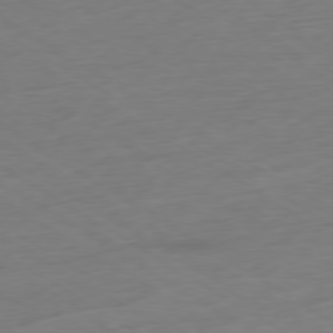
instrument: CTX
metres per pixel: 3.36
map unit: Ap
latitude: -78.8597
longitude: -58.1200
